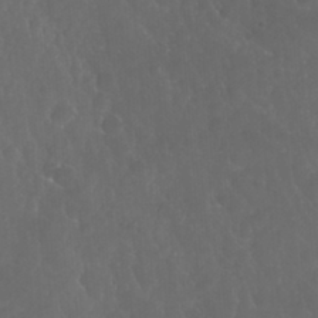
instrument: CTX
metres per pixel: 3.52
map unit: Nhu
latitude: 24.1766
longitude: -63.4805
